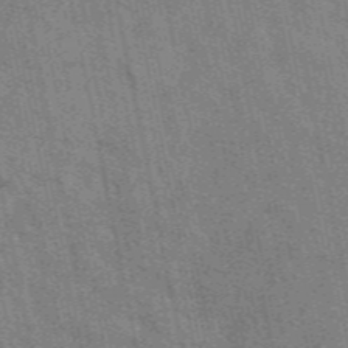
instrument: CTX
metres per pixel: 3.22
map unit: eAb
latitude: 49.1025
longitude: 116.1794
